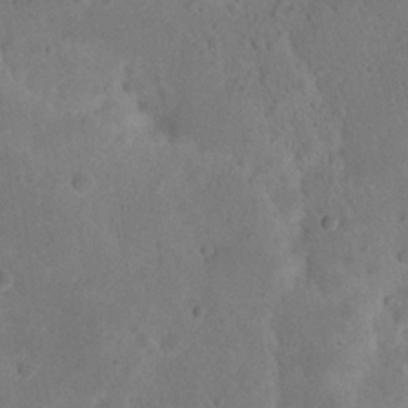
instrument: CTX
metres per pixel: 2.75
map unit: eHh
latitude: 20.2712
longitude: -63.0081
